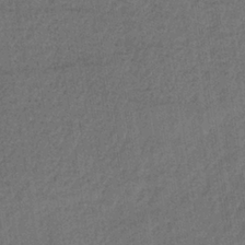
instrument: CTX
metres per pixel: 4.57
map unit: HNb
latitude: -34.2362
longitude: 62.7463
